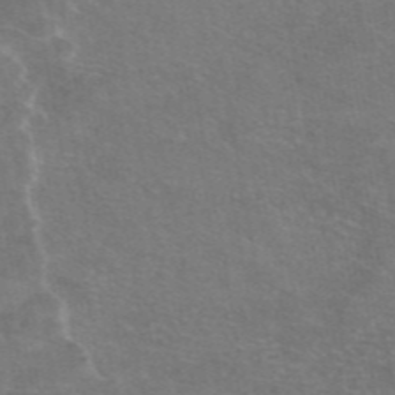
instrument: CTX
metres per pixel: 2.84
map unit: eAb
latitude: 47.4049
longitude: 106.1795
